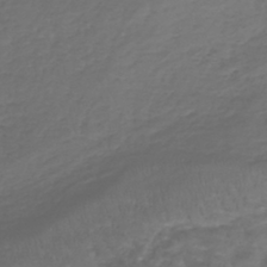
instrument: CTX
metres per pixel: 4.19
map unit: lHb
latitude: -39.5021
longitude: 69.9745
